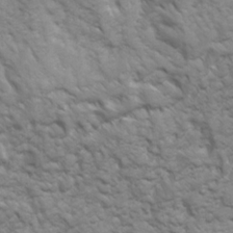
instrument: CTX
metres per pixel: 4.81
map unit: Ave
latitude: 16.8380
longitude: -131.8962
